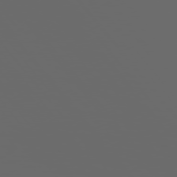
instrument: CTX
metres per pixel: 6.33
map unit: Hpe
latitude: 75.2159
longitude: -127.2726
